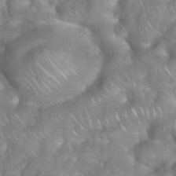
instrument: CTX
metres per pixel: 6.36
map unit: eHh
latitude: 39.1592
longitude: -58.4979
